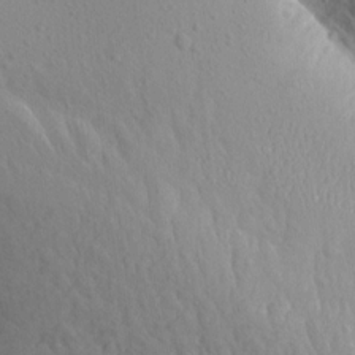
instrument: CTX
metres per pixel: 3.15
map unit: Aa
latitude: 12.7246
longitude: -142.8569
